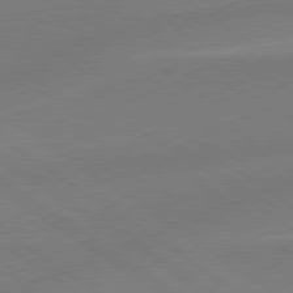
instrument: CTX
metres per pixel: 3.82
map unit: lApd
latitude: 78.9892
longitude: -143.0081
